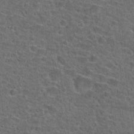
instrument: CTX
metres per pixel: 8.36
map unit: Hto
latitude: 22.1956
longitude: -45.9150
